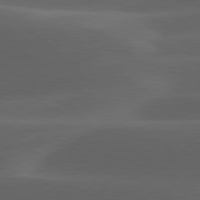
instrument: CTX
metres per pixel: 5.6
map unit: lApd
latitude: 79.1214
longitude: -49.7639
